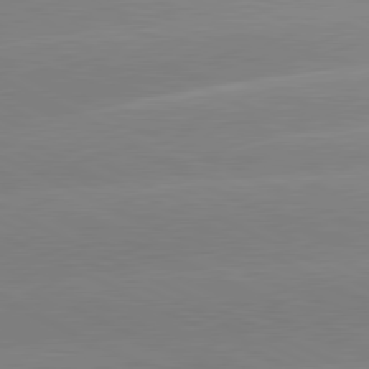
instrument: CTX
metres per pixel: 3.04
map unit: lApd
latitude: 81.0080
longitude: -151.9150
